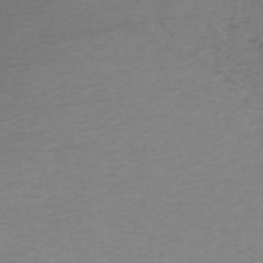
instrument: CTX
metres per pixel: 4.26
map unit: HNb
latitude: -54.1984
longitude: -44.0633
